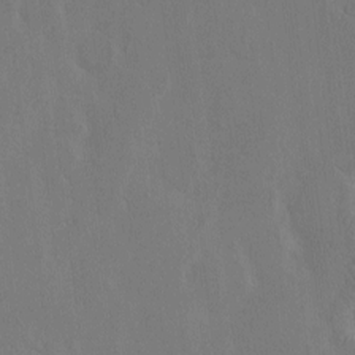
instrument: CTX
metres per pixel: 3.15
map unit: eHh
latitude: -3.1809
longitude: 17.8423
